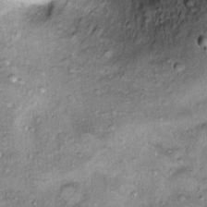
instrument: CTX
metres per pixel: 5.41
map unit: Ht
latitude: 9.8205
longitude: -37.6694
